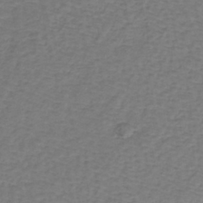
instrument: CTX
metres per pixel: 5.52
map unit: lHb
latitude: -38.8030
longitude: 63.8800
